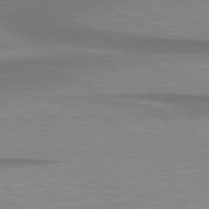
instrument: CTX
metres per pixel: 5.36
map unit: lApd
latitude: 79.1026
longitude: -88.0822
